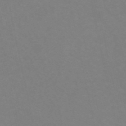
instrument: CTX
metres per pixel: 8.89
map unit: eHh
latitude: -53.6721
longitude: -24.5167
